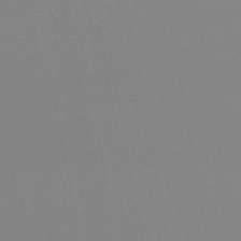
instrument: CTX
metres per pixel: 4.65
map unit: lHb
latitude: -48.3118
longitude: 65.4644
